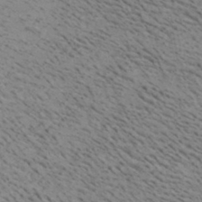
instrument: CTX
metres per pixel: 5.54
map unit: Aa
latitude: 19.1592
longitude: -140.3845
